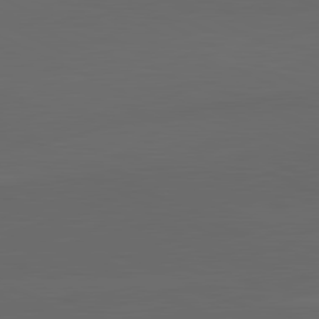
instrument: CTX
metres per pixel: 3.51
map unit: lApd
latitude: 82.0444
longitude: 129.5210
